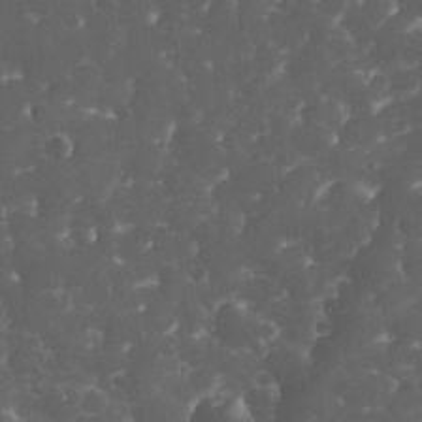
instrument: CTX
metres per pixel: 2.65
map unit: eHh
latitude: 33.6505
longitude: -63.8206
